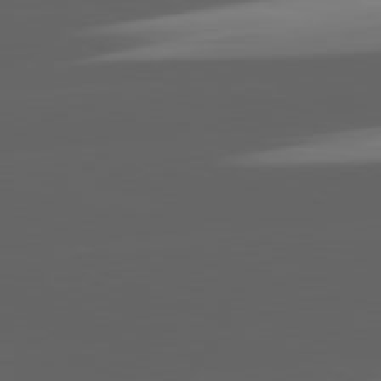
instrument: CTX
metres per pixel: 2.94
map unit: lApd
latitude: 81.5182
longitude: -146.0444
